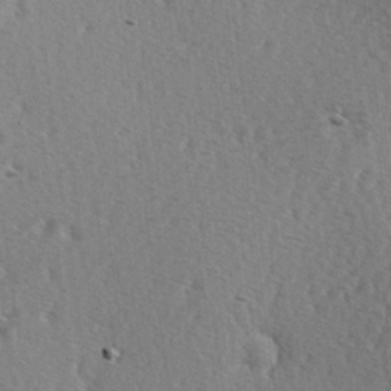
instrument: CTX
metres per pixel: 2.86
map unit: Hve
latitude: 2.4223
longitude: -124.3845
